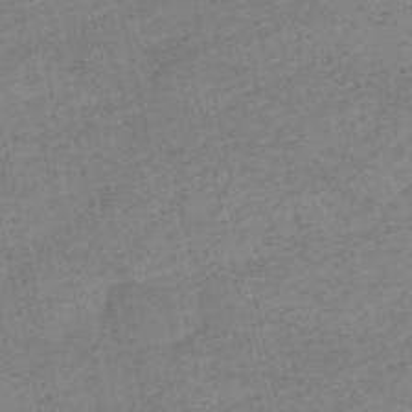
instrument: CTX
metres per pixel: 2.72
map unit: HNb
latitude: -53.4643
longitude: -41.0269
